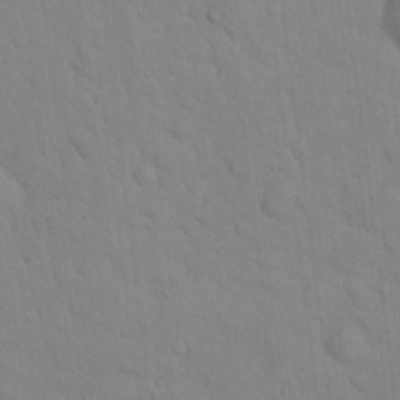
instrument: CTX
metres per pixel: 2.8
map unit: lAvf
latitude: 9.6505
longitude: 168.4440
